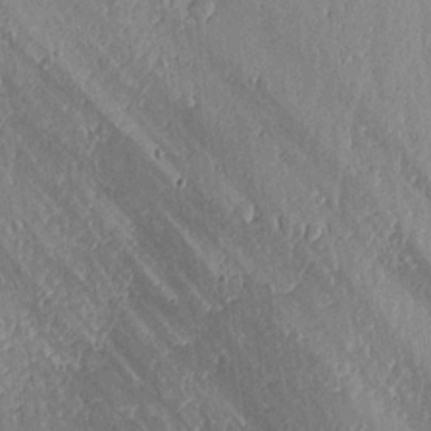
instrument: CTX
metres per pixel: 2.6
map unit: lHvf
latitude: 20.3468
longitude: -115.4426
